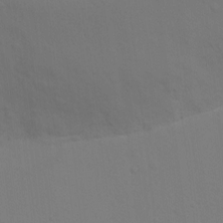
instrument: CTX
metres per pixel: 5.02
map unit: Ht
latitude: 2.2711
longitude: -23.1781
